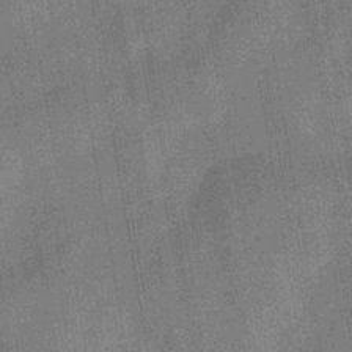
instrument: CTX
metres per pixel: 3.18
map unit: eHb
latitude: -34.6518
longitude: 80.6519
